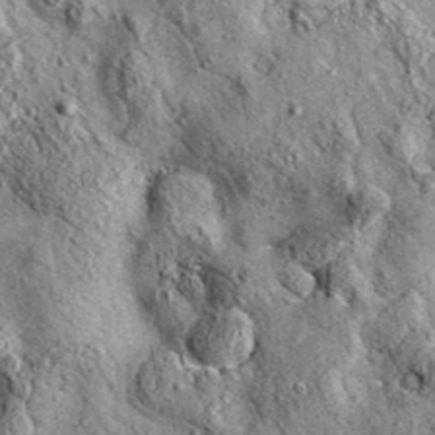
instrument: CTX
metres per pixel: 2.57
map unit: eAb
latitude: 36.2711
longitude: 110.2362
